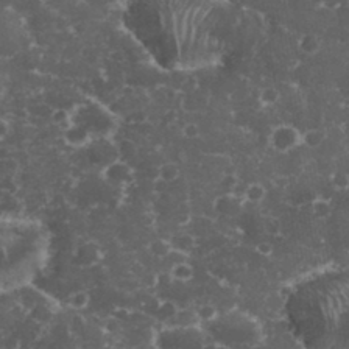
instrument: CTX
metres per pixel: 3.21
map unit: eHh
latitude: 33.1214
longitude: -62.1200
